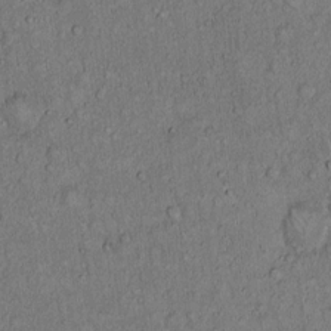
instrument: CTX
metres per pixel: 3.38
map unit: Hto
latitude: 14.6113
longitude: -57.1403
